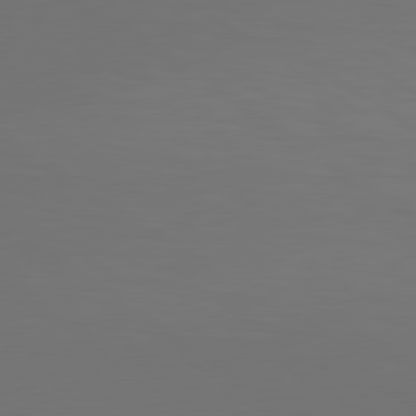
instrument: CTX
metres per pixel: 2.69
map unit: lApd
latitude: 79.6694
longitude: 158.5384
